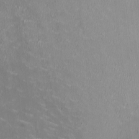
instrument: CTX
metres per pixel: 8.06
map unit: HNhu
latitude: -1.1432
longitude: -3.4993
